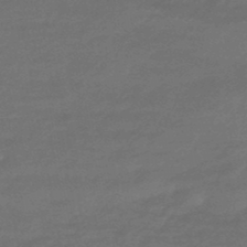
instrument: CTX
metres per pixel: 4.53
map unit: HNhu
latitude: -46.8786
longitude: 90.2740
